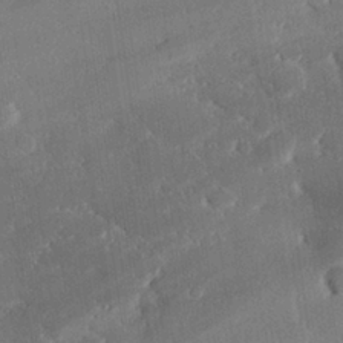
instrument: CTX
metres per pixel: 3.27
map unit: eHh
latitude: 29.3481
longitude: -81.9717
